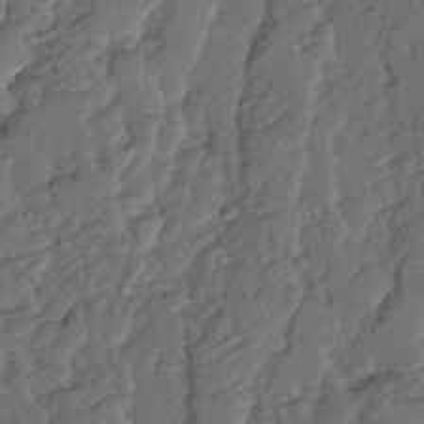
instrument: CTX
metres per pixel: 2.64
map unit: Ave
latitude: 14.4979
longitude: -136.2523
